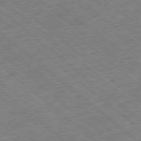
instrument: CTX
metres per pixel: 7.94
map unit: Ap
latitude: -78.7463
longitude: -49.2159
